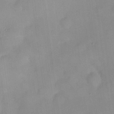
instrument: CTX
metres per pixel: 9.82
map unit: HNhu
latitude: 6.6679
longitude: 13.5777
